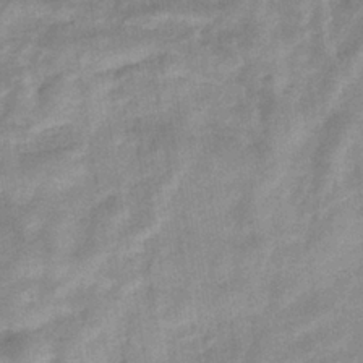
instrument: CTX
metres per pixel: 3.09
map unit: eHb
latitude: -35.6155
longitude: 74.4062
